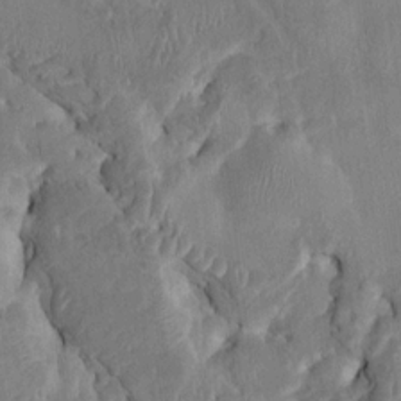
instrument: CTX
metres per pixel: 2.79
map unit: HNhu
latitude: 6.1200
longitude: -6.5168
